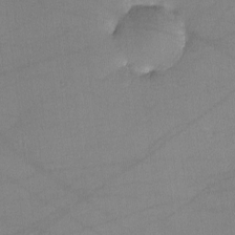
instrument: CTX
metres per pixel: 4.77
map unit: lHvf
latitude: -10.8597
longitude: -101.0648
